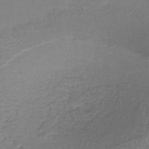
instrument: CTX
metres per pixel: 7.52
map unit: lHb
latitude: -38.6897
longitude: 60.8030
